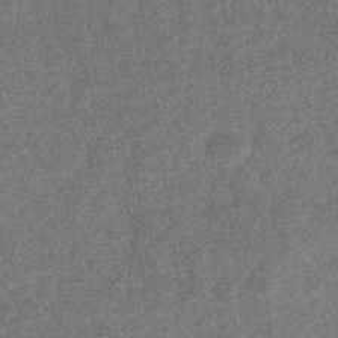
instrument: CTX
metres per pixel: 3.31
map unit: eHb
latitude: -35.8422
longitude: 78.6140
